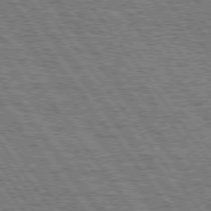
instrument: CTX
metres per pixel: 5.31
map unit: Hpe
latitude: 75.2537
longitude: -152.4223
